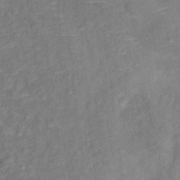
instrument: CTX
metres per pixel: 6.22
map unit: Ht
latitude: 13.8395
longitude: -39.5182
